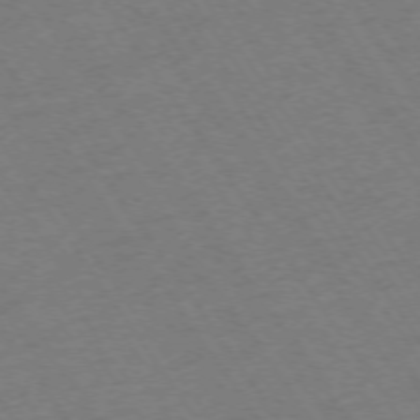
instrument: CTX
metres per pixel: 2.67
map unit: Ap
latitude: -73.8044
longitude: -70.9514
